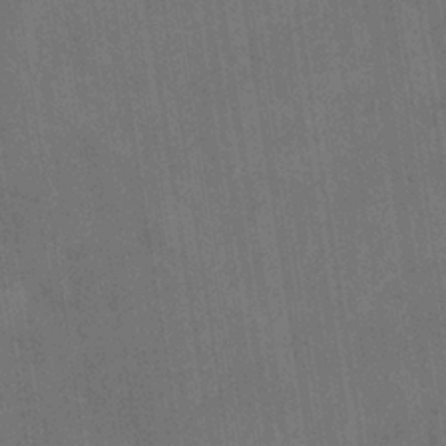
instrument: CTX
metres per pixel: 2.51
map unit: eHb
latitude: -34.2928
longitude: 73.7855
